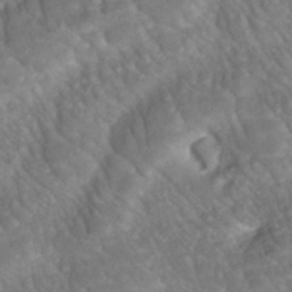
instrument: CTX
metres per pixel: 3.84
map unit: ANa
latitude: -41.9556
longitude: 108.6329
